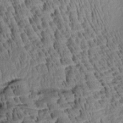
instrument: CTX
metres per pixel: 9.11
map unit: Aa
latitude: 8.4790
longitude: -133.4426
